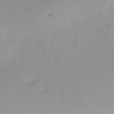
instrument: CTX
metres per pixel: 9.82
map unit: eHh
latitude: -1.1432
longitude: -85.9717
